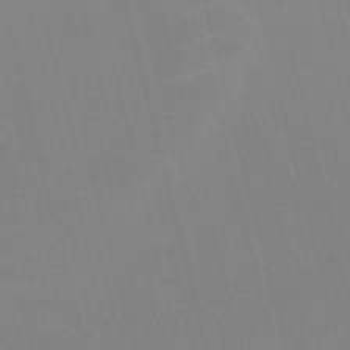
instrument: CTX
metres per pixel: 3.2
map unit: Nve
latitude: -57.8044
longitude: 61.7100
